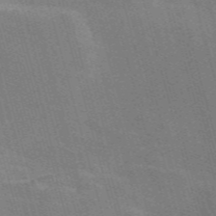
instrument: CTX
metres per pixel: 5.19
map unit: Nve
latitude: -58.8219
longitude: 62.9163
